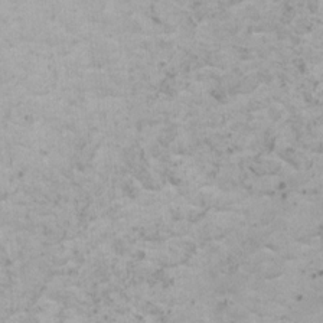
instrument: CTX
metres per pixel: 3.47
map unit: HNhu
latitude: 1.1970
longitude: 3.7477
